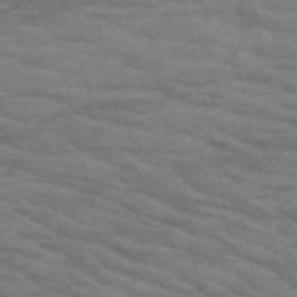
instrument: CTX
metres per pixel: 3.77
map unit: HNb
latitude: -53.3131
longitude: -43.8206
